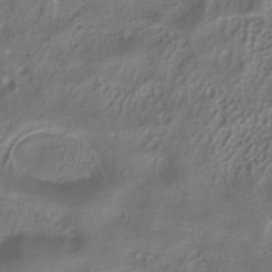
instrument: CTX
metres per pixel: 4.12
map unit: ANa
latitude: -37.6155
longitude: 94.8974
